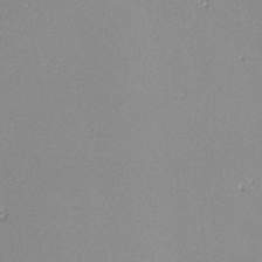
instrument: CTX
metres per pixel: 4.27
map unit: lHvf
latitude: -12.8786
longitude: -102.3278
